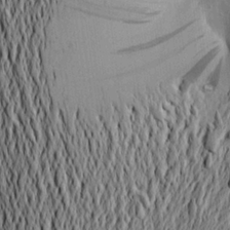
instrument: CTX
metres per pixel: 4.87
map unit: Aa
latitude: 21.8584
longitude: -149.4426
